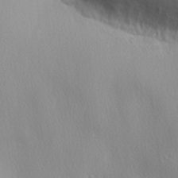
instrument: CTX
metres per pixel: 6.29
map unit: lHvf
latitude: 21.9717
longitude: 142.1227
